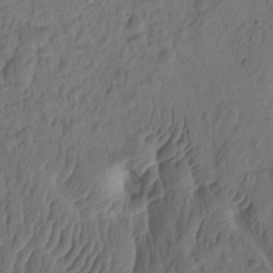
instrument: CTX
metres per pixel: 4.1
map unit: eHh
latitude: -1.6155
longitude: 15.2376
